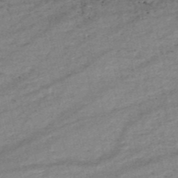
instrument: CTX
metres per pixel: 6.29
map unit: HNb
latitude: -50.5574
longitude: -41.1214
